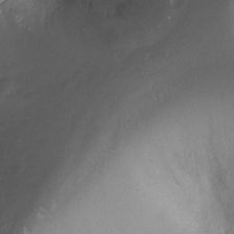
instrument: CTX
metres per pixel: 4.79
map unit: Ht
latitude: -8.9919
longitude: -21.0837
